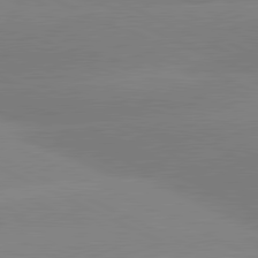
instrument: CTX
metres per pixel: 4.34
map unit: lApd
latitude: 81.1214
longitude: -151.8205
